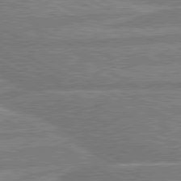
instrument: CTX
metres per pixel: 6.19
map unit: lApd
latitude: 80.3845
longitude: -171.6316
